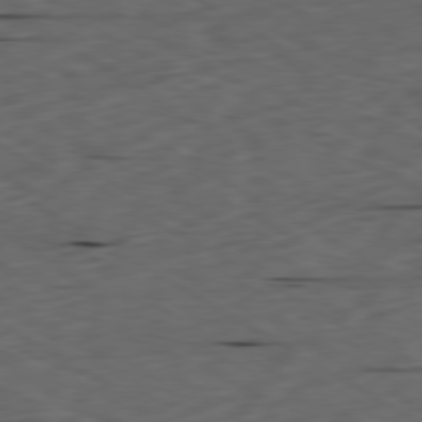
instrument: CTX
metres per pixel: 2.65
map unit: Ap
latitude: -80.3684
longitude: -71.8583
